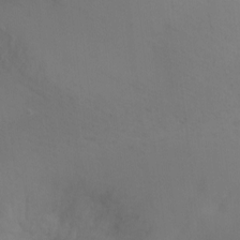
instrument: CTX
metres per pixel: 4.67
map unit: Ht
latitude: -4.5573
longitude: -29.1403
